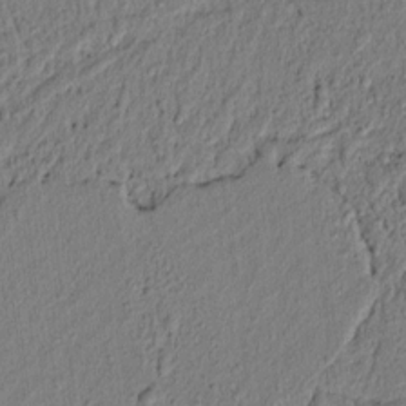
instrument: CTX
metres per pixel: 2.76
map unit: lAvf
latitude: 6.6301
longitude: 166.5007
